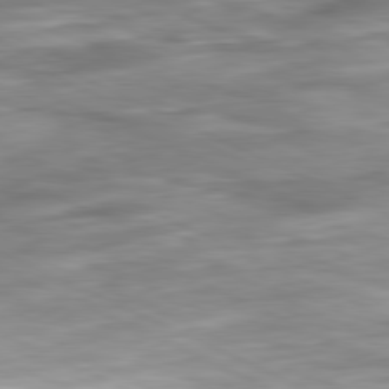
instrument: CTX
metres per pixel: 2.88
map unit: Ap
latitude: -81.3888
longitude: -82.4034
